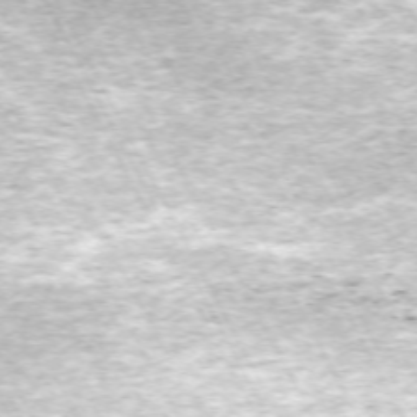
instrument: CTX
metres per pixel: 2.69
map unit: Hpe
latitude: -70.8030
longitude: 12.7463
